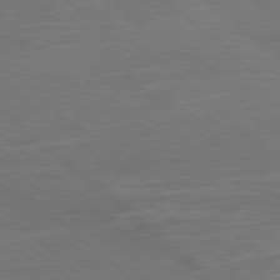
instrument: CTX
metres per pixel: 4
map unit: Ap
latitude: -80.2362
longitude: -54.4412
